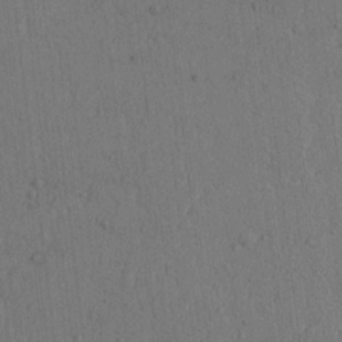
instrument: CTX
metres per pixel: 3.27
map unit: lAvf
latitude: 7.9906
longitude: 167.7667
